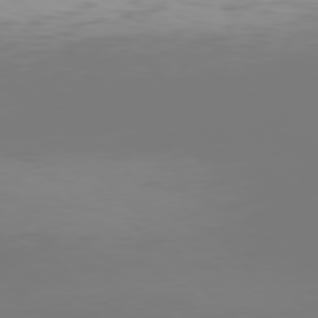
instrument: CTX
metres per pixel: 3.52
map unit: Hpe
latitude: 77.2348
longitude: -136.9703
